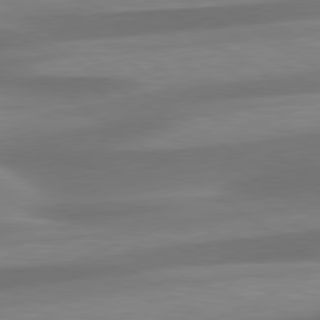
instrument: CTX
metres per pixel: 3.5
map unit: lApd
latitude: 79.5182
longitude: -91.9528
